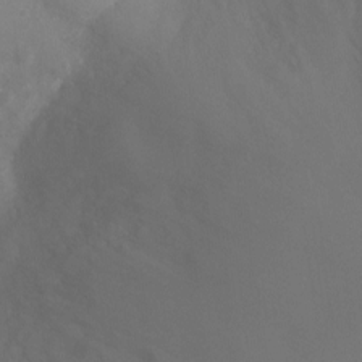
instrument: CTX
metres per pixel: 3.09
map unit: Ht
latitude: -2.9919
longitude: -25.7638
